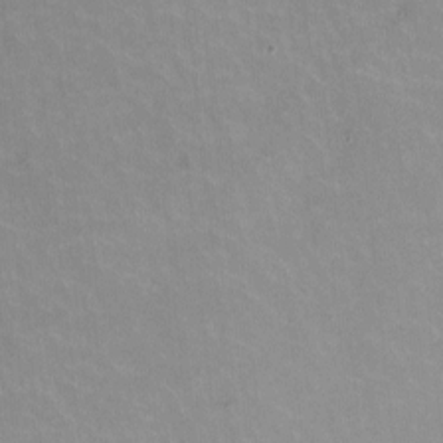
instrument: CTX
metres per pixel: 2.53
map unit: HNhu
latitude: -0.9920
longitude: -3.1025
